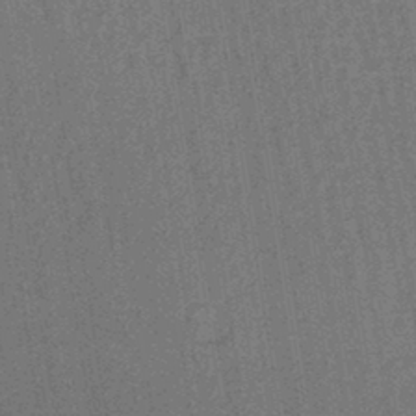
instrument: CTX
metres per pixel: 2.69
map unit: lHb
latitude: -41.6911
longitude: 57.3509
